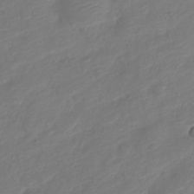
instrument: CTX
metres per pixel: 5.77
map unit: Nve
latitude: -19.8044
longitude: 108.0850
